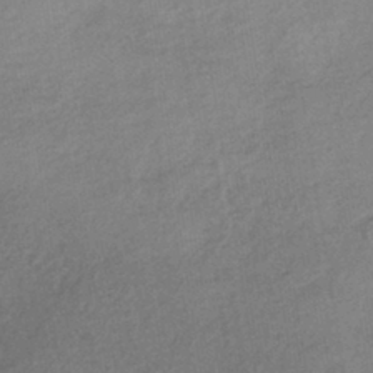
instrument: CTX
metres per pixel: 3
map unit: HNhu
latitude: -42.0283
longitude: 96.2929
